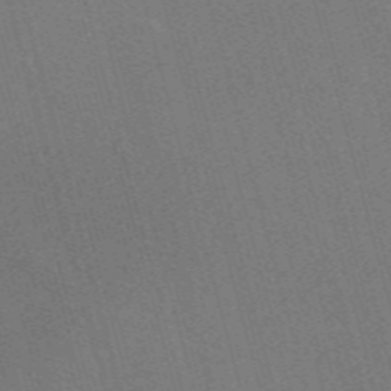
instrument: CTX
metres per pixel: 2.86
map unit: Nve
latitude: -58.1605
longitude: 62.7463
